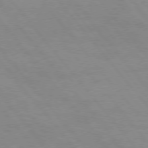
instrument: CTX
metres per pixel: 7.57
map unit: Hpe
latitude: 75.3671
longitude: -141.7827
